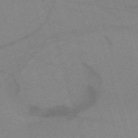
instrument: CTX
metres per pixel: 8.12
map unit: eHh
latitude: -62.2361
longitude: 54.4818
